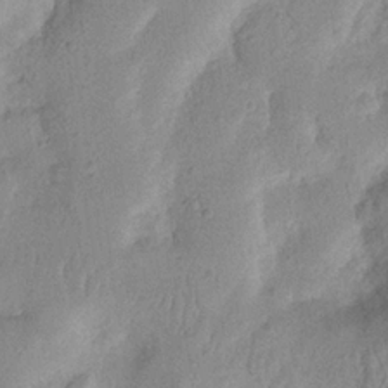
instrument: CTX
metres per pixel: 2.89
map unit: Nhu
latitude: 19.9150
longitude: -74.5168
